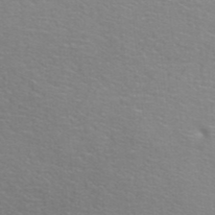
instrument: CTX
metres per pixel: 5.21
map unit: ANa
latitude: 39.6883
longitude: 23.7289
